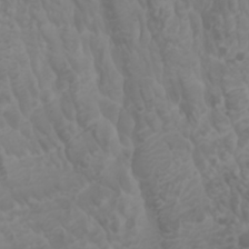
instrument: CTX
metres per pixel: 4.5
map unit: Htu
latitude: -0.8219
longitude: -77.4426
